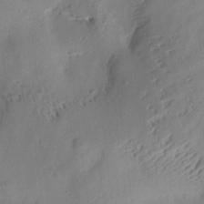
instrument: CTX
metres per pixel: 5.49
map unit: Aa
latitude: 13.0648
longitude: -140.0444
